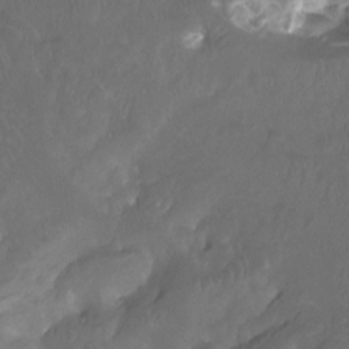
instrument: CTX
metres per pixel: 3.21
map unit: Htu
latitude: -11.9178
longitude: -74.1578
